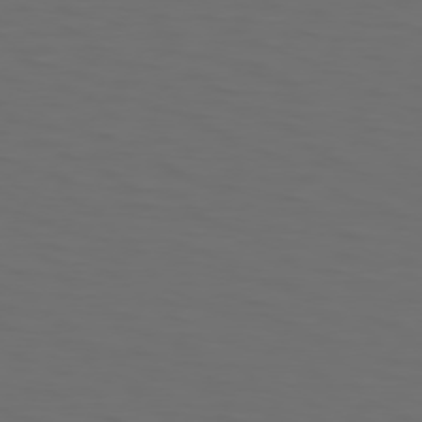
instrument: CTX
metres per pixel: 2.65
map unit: Hpe
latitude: 75.1970
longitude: -125.2159
